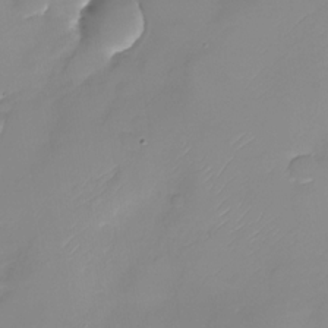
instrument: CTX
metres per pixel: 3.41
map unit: Nhu
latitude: -28.6707
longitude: -63.8773
